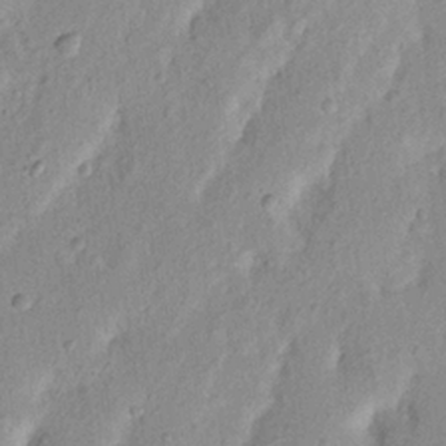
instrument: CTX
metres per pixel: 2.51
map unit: Nhu
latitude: 19.9150
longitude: -74.7435
